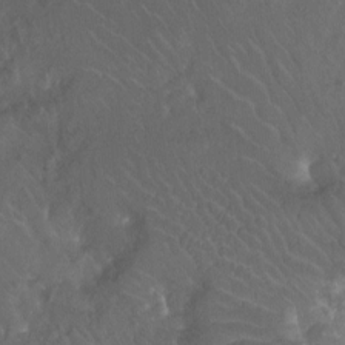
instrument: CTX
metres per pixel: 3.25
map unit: Ht
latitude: -11.9556
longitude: -43.3482
